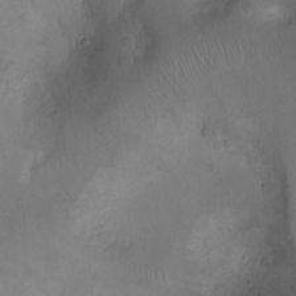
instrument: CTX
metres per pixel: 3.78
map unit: Ht
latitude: -3.2186
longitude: -18.6490
